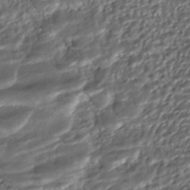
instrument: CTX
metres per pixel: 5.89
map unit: ANa
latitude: -41.8989
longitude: 109.2754
